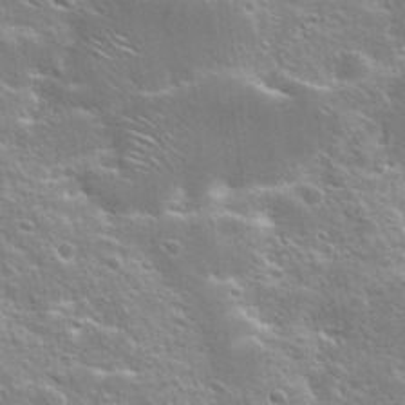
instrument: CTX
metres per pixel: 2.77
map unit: Hto
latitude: 25.4048
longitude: -44.8569
